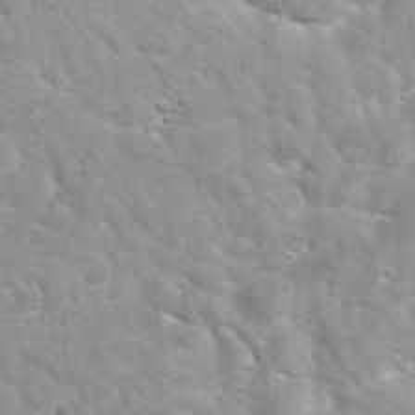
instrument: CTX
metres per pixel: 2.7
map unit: Nhu
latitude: 26.6680
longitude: -62.8758
